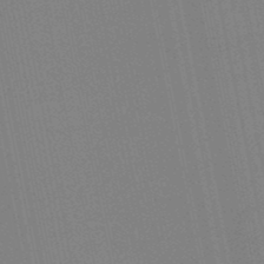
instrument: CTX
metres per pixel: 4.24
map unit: eHb
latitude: -49.1998
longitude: 67.2943
